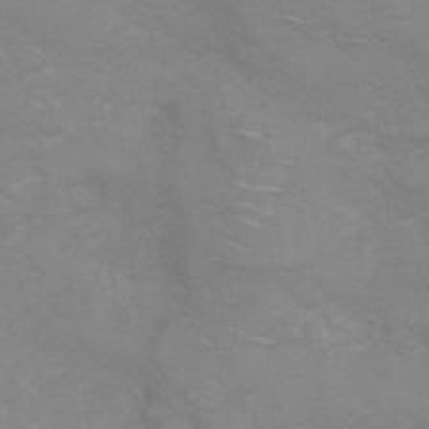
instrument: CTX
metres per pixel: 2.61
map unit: Hto
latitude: 6.7057
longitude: -35.8772
